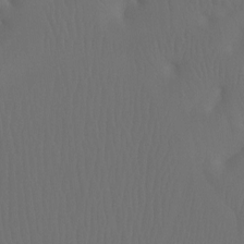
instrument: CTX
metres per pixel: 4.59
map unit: Ht
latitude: -7.3131
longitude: -32.1389
